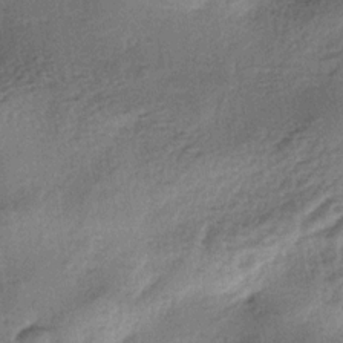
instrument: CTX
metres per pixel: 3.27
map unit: lAa
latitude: -4.2550
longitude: -124.6868
